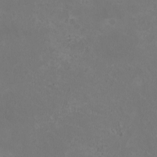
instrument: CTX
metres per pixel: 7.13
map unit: HNhu
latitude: 1.0647
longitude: -2.0444
